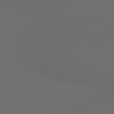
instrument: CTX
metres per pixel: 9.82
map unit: lApd
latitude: 79.3104
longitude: 176.2928
